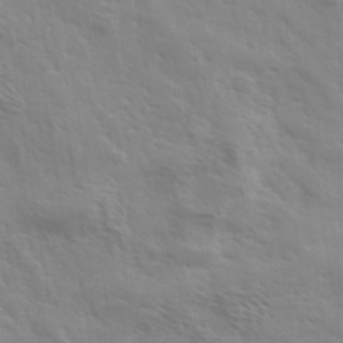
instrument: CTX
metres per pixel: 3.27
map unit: Ave
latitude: 36.9325
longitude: -110.9892
